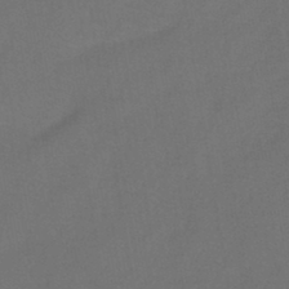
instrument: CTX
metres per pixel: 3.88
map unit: HNb
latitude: -44.4251
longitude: -39.2159
